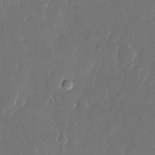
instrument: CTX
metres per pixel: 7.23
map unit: eHh
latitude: 15.3293
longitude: -72.5735
